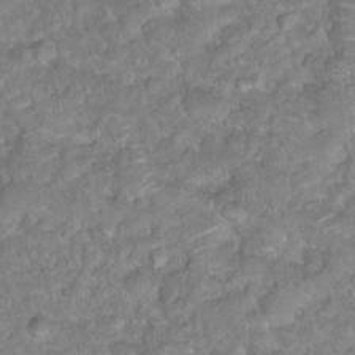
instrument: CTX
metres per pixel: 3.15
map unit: Hto
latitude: 18.6301
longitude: -35.8205
